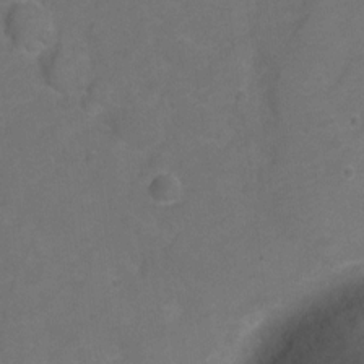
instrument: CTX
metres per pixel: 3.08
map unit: Hto
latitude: 4.0633
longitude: -32.9325
